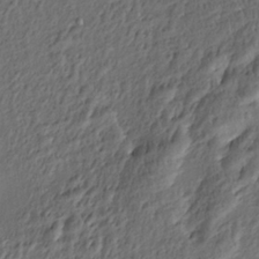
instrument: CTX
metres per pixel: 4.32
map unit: Nve
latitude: -7.1242
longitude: 174.4440
